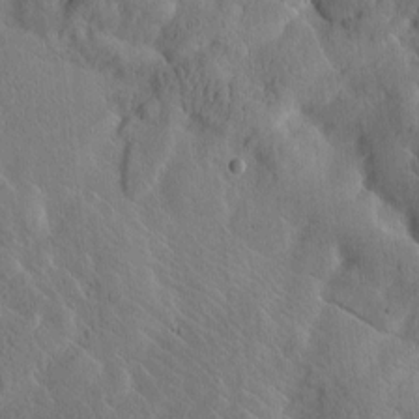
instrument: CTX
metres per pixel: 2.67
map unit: Htu
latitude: -2.5573
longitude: 168.0094
